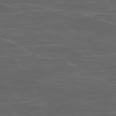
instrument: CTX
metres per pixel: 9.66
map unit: Ap
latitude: -78.9730
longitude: -75.4804
